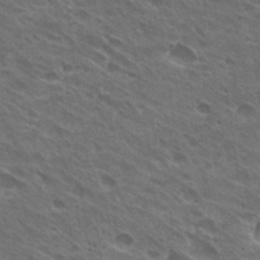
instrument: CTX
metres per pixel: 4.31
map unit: Hto
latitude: 30.9514
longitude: -43.4049
